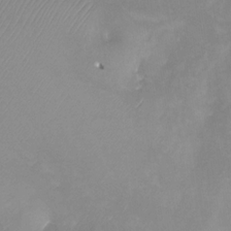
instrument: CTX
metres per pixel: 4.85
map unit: Htu
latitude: -12.6141
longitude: -46.9892
